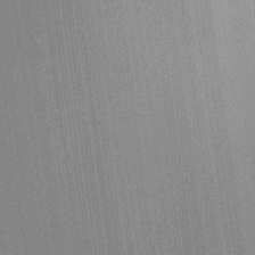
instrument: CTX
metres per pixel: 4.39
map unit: HNhu
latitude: 8.2901
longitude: 16.0661
